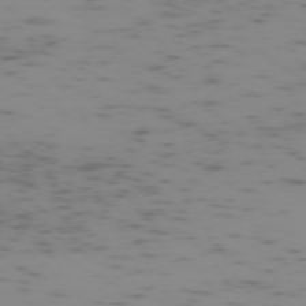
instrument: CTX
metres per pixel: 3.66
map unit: Hpe
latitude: -73.4832
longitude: 6.8786
